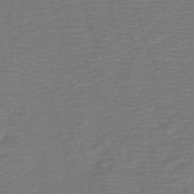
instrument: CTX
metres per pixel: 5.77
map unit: lHb
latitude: -42.8974
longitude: 52.6707
